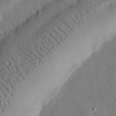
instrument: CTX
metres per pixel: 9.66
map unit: eHh
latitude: 27.8772
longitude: -82.4790
